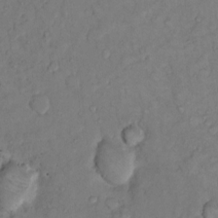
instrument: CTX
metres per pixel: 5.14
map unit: Hto
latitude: 10.8758
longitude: -62.0633
